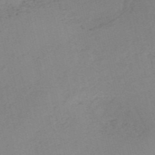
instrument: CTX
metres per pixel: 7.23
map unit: HNb
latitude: -54.3117
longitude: -41.8961
